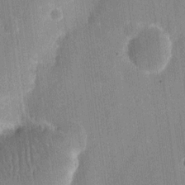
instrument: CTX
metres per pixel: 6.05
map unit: eHh
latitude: 10.1767
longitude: -70.1956
